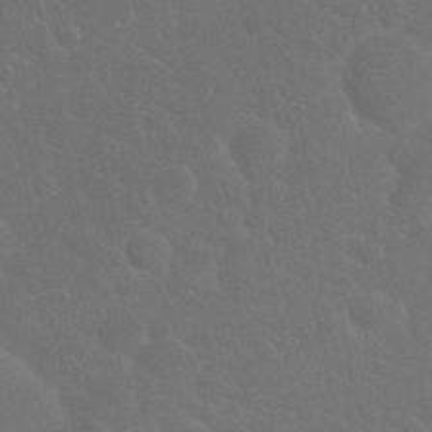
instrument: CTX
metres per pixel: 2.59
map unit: Nhu
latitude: 27.8017
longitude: -62.1011
